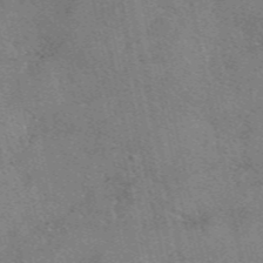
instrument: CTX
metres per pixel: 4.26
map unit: eAb
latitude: 49.2159
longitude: 122.0472
